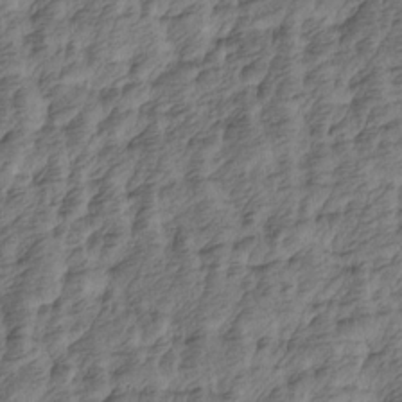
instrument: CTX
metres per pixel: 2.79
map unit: Htu
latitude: -4.6329
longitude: -177.0836
